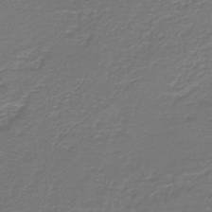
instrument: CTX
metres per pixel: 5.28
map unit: lHb
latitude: -42.5195
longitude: 57.3887
